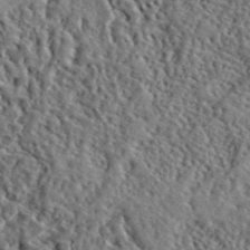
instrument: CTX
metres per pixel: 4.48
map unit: lHvf
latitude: 41.0080
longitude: -88.9325
